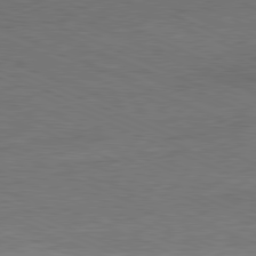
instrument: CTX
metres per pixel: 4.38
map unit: Ap
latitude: -81.7667
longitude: -84.7435
